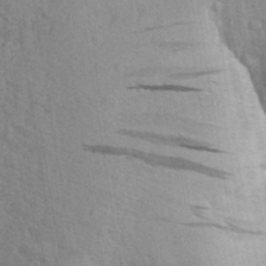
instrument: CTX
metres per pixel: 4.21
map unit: Aa
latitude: 25.3292
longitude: -148.5735
